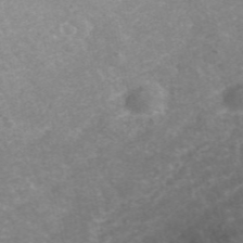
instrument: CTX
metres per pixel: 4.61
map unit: ANa
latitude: 42.9136
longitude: 25.6533
